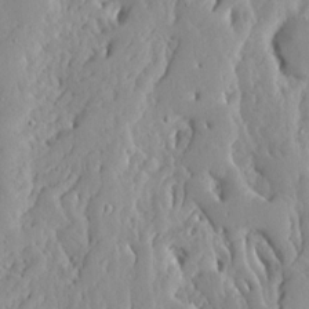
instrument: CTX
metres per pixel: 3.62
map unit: Ave
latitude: 13.2159
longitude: -135.1970
